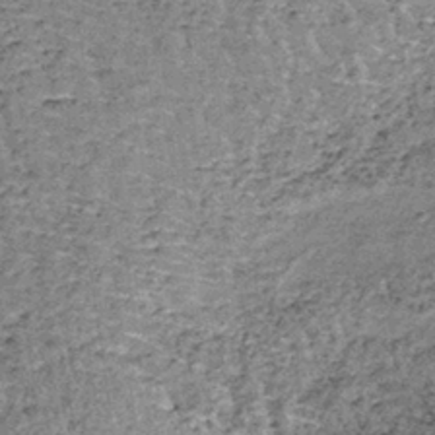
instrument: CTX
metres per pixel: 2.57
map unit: lHb
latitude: -38.3306
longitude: 65.1998
